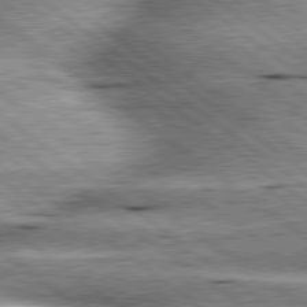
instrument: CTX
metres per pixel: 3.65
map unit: lApd
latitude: 79.9339
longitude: -140.1388
